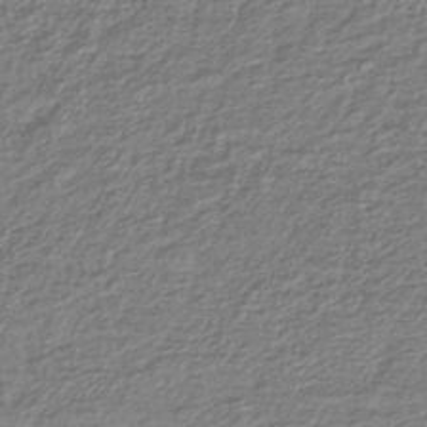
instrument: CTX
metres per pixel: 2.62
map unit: lHb
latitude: -41.1620
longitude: 70.1417
